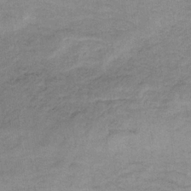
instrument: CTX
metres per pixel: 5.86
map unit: HNb
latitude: -33.0487
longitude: 62.1983
